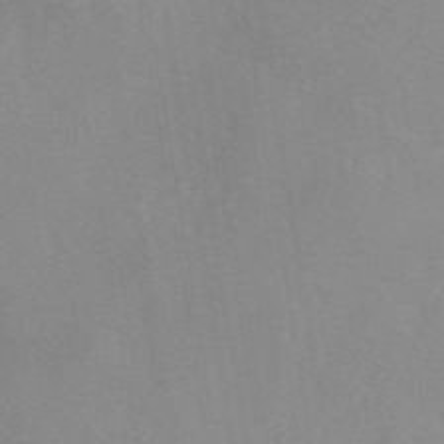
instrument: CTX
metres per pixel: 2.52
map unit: eAb
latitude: 46.1389
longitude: 111.1620
